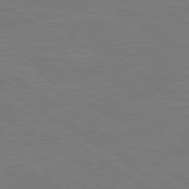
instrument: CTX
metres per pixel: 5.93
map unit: lApd
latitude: 79.7450
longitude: -126.0255
